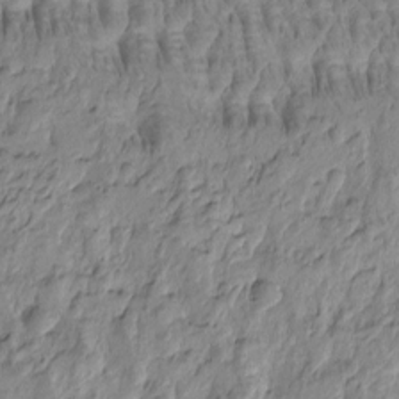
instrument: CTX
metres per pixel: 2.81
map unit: Htu
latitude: -4.3873
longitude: 179.0297
